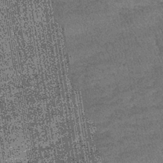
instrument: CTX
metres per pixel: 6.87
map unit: lHb
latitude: -39.9178
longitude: 67.8045
